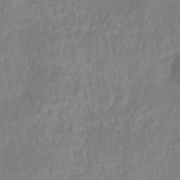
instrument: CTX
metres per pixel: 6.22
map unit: HNhu
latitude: -28.2740
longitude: 73.7100
